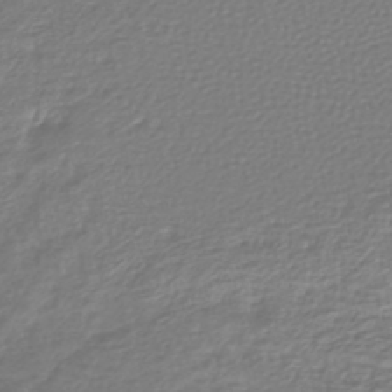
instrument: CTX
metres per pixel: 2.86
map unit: lHb
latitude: -43.4832
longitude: 72.3117
